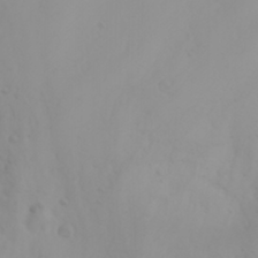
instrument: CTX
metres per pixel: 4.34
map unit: Aa
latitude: -3.8233
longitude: -70.9702
